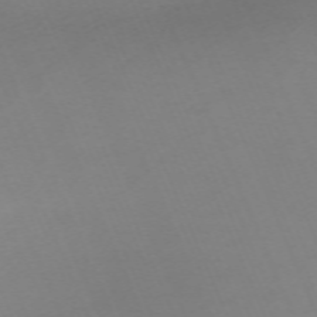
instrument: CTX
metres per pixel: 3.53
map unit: Nhu
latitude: -67.9367
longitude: 38.5196
